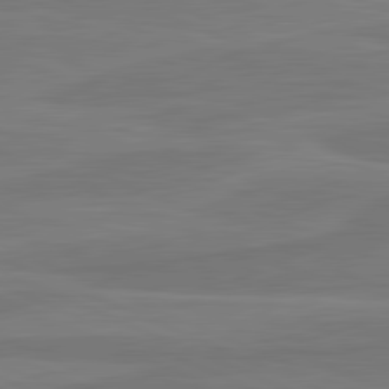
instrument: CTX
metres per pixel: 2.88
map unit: lApd
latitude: 81.6505
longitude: 168.8219
